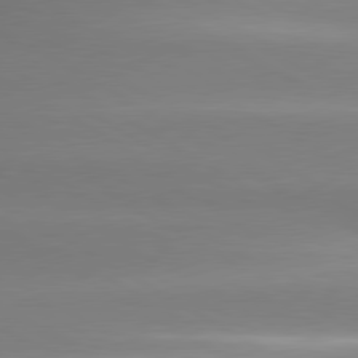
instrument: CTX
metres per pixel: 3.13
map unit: lApd
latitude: 80.1956
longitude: -138.2145
